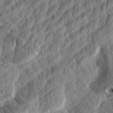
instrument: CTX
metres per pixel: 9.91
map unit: Aa
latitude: 25.1592
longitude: -144.2144
